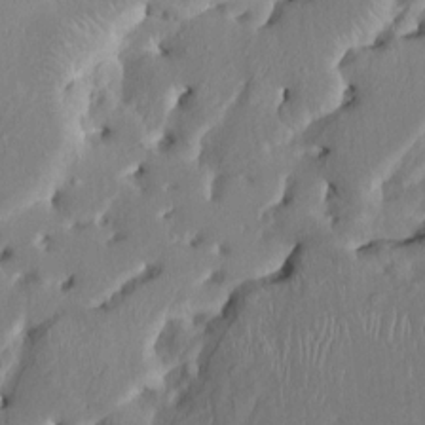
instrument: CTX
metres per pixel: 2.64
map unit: HNhu
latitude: 4.1389
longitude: -4.5735
